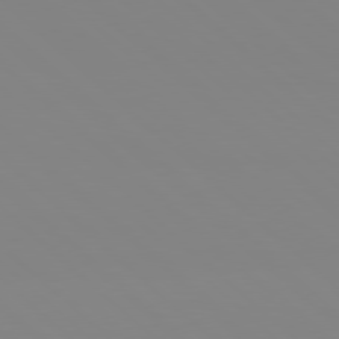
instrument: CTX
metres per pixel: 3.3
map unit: Hpe
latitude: 77.6316
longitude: -132.8569
